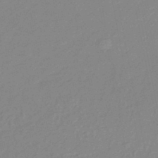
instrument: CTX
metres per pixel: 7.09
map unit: eHb
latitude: -45.2187
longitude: 85.2376
